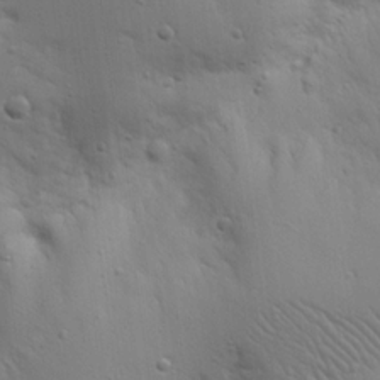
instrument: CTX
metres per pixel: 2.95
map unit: Nhu
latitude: 18.3278
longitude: -78.7247
